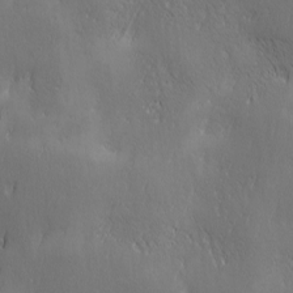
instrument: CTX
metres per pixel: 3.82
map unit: Ave
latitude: 2.3278
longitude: -113.0269
